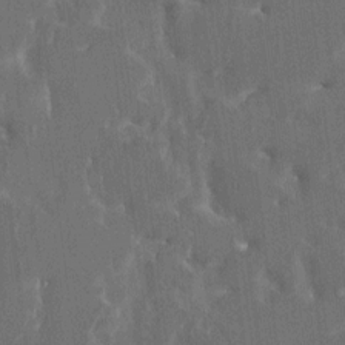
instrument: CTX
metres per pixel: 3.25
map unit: HNhu
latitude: 4.0633
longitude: 7.3698
